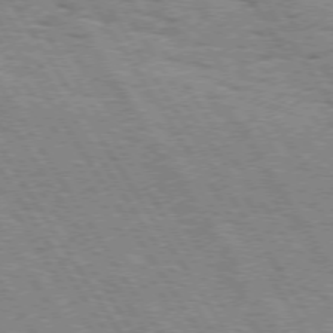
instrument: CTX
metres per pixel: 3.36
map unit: Hpe
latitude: 73.3671
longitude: -133.7261
